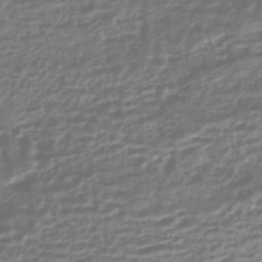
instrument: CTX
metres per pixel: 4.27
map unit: HNhu
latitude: -43.8233
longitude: 103.8800
